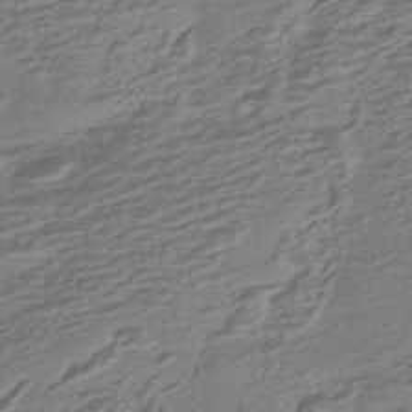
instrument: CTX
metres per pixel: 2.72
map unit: HNhu
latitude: -42.7085
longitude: 100.8030
